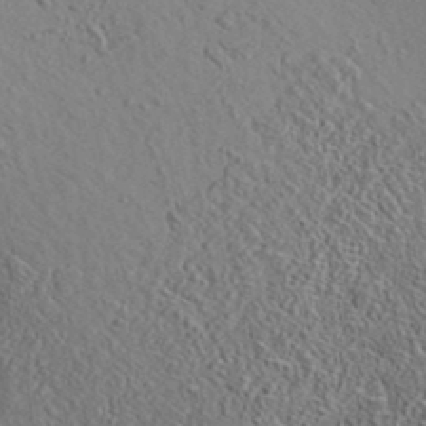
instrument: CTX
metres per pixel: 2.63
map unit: eAb
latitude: 35.9150
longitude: 110.2172
